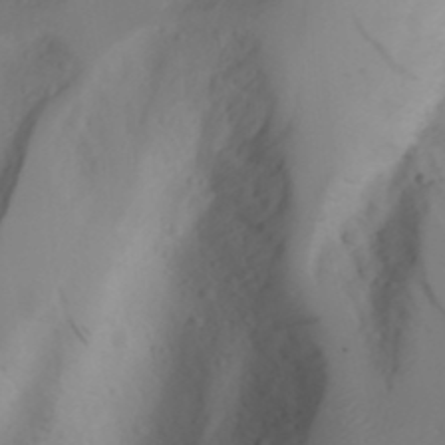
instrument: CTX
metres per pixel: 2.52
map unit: Aa
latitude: 24.0444
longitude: -131.5560
